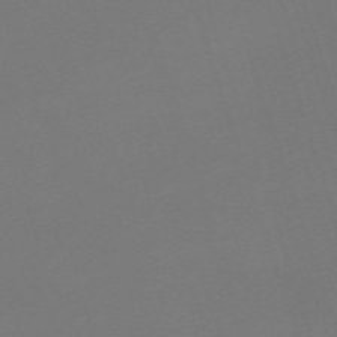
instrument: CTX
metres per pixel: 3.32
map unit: eHh
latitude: -63.7099
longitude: 49.4644
